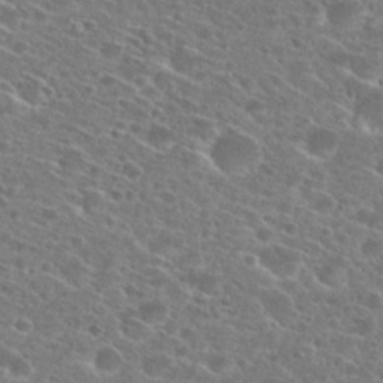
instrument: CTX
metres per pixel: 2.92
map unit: Hto
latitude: 26.9514
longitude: -46.1389
